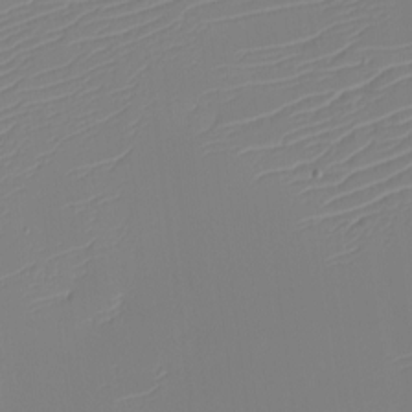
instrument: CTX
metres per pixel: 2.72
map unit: eHh
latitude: -6.1039
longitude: -85.9717
